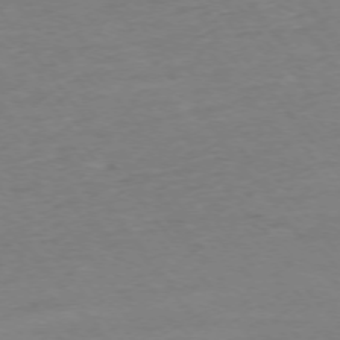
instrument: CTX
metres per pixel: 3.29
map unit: Ap
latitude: -75.1620
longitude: -84.5357
